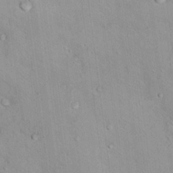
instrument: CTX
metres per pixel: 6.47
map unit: Nhu
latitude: 14.9514
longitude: -36.7813
